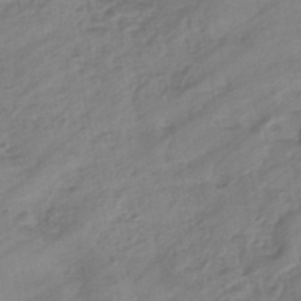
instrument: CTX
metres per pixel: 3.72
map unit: eHb
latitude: -44.3495
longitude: 85.7288
